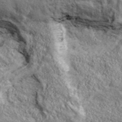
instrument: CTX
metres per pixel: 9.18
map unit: eHh
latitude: 43.4427
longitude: -89.8017
